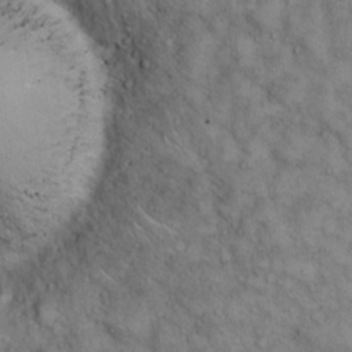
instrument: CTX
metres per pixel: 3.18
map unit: eHh
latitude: 14.5546
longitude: -63.7828
